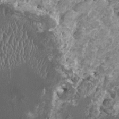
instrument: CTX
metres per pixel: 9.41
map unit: HNhu
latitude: 0.2144
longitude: 5.5966
